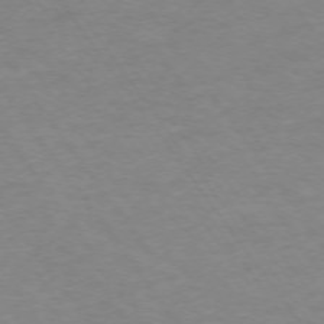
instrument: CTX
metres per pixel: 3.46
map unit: Ap
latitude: -74.8219
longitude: -80.0444
